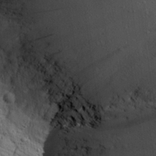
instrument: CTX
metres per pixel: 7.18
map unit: eHh
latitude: 25.7638
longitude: -77.8961
